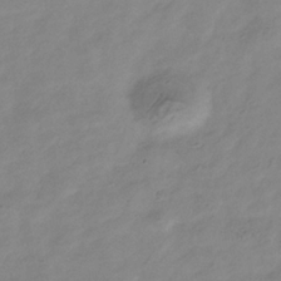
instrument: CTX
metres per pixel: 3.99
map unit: Hve
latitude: -34.7652
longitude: 89.2943
